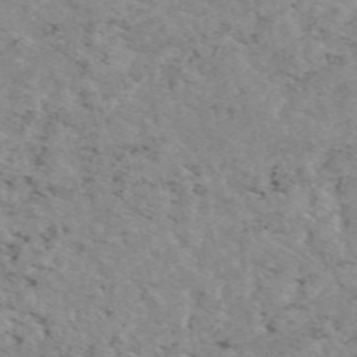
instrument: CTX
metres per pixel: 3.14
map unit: eAb
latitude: 49.7261
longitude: 107.2187
